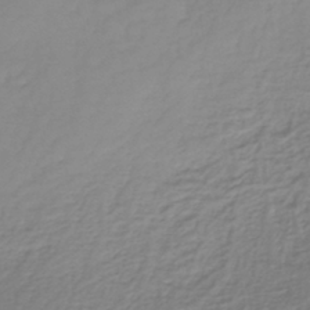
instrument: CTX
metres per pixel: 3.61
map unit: lHb
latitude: -40.3684
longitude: 70.0094
